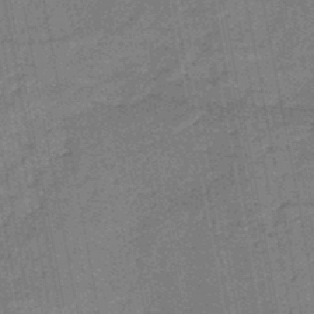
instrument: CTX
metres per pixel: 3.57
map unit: HNb
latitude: -46.7652
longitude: -36.3279
